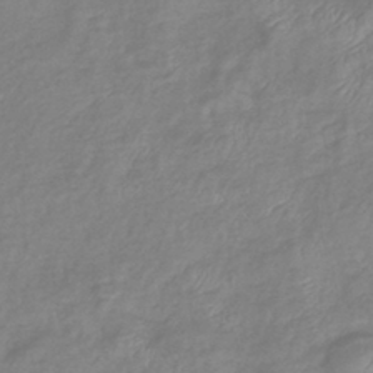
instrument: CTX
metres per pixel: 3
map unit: eHb
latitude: -40.9542
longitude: 81.7100
